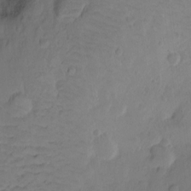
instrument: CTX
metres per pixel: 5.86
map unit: Ht
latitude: -9.0675
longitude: -36.2523
